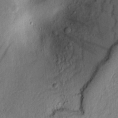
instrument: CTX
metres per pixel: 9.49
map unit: lAvf
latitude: 8.7057
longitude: 166.3495
